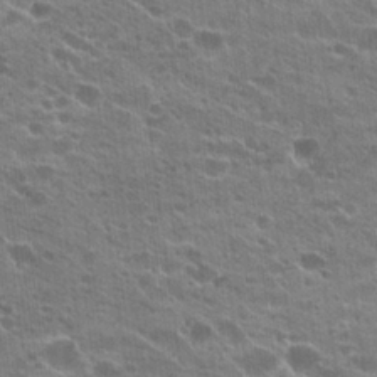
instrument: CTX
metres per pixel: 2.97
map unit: Hto
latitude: 24.2333
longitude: -42.2145
